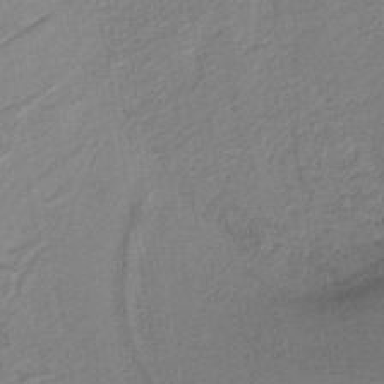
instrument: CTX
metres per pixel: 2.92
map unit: lHb
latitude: -41.7666
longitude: 51.6533
